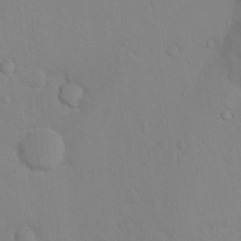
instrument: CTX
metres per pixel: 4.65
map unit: Nhu
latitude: 13.5182
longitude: -27.8772
